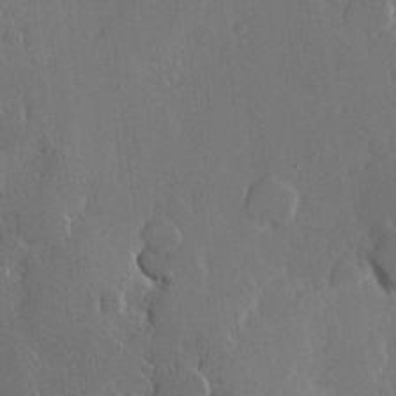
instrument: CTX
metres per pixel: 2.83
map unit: Hve
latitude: 22.6112
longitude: 146.5007
